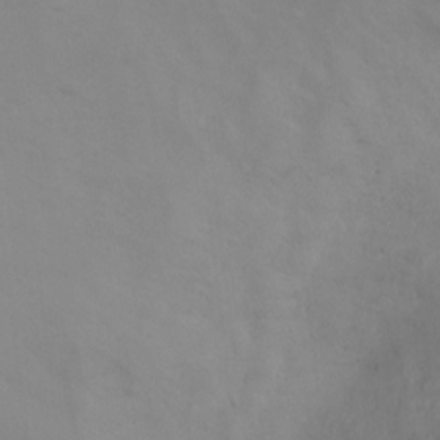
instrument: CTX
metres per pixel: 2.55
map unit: Ht
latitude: 0.8191
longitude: -20.4223
